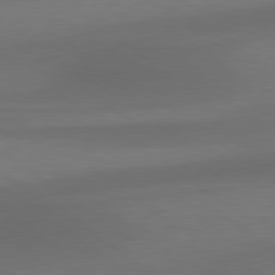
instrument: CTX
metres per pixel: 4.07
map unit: lApd
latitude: 79.4994
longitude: -90.6113
